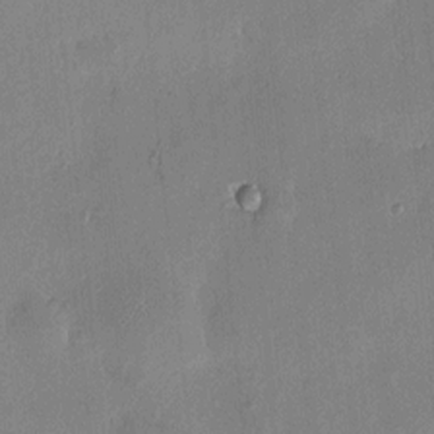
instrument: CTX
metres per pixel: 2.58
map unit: HNhu
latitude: 7.3104
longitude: 5.0108
